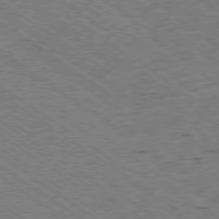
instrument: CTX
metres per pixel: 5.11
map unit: Ap
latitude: -78.8219
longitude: -79.9150
